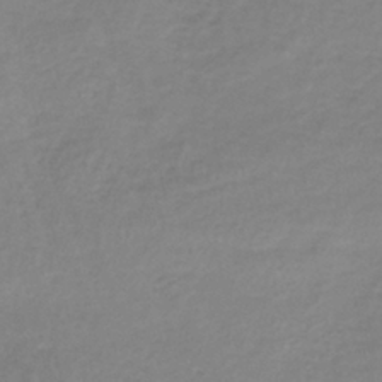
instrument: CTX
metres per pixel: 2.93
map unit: lHb
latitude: -40.8219
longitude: 72.0472
